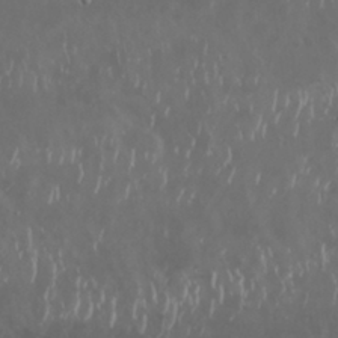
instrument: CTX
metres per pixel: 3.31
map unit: Nhu
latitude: 29.4615
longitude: -58.7246
